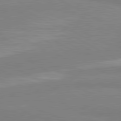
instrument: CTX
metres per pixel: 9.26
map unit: lApd
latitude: 80.7435
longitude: -179.2348
